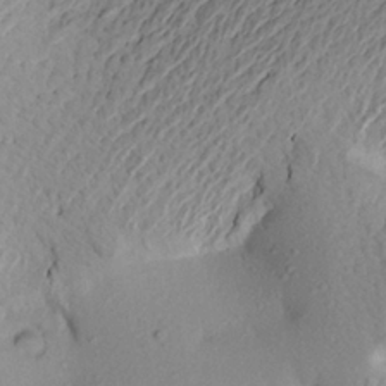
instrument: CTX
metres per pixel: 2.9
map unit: Aa
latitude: 21.5938
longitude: -148.9325
